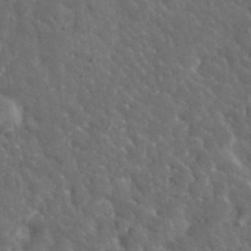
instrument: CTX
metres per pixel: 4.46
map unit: lHvf
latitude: 33.9528
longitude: -86.3656
